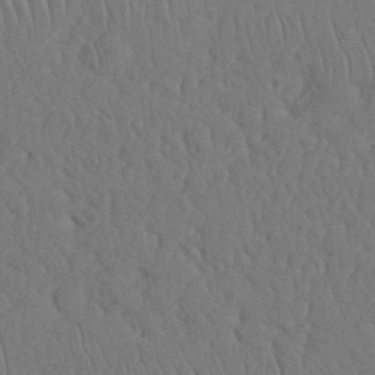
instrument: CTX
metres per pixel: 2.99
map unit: Nhu
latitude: 26.0444
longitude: -70.8758
